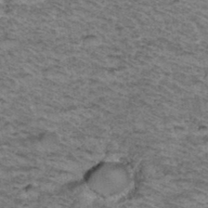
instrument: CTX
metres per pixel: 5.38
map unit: Hto
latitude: 37.4616
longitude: -46.4223
